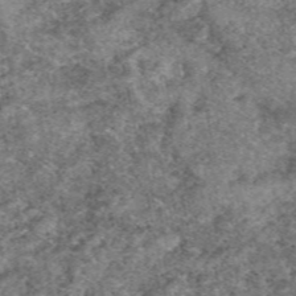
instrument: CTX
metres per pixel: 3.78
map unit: eAb
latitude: 49.4615
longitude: 109.6722
